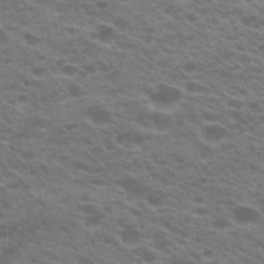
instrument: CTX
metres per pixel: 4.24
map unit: Hto
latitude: 22.1578
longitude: -37.3860
